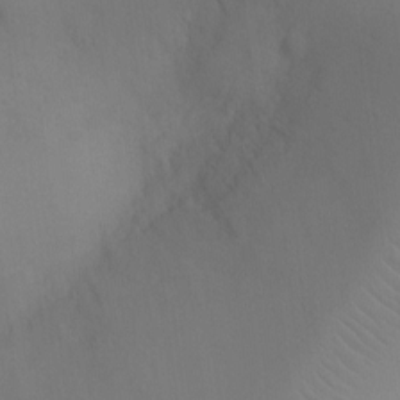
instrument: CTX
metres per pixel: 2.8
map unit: Ht
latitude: -4.0283
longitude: -25.8016
